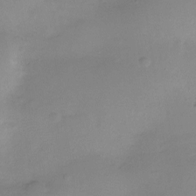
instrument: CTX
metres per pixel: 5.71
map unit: HNhu
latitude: -20.6140
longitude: 85.6532
